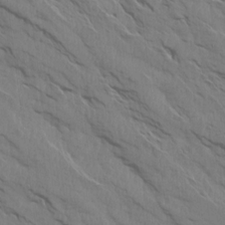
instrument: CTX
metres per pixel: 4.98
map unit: Aa
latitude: 14.7436
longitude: -147.3104
